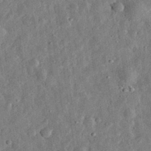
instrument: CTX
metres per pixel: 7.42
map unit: eHh
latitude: 32.4790
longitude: -76.4979
